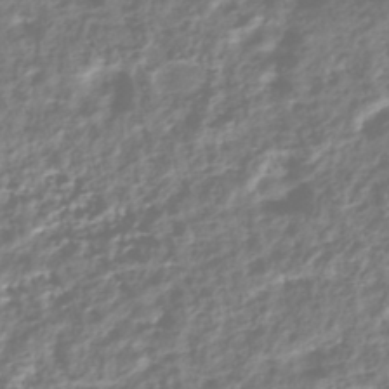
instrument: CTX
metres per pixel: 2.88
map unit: HNhu
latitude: -43.8422
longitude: 106.6708
